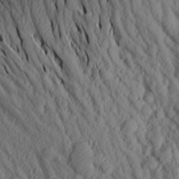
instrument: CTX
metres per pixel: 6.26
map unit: Aa
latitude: 17.4993
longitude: -146.2523
